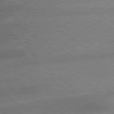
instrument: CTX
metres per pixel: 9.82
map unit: lApd
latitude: 79.6127
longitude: -153.0081
